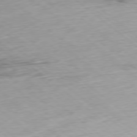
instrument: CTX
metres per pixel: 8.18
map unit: Ap
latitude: -78.5573
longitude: -90.9892
